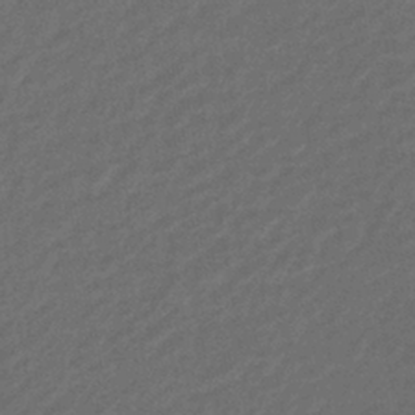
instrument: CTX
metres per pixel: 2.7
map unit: lHb
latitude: -39.0864
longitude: 69.4832
